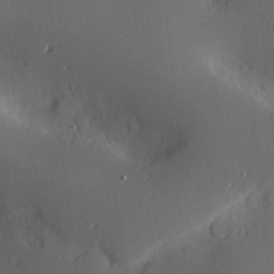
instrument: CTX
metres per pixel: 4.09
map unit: Nve
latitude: -8.8219
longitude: 175.0675
